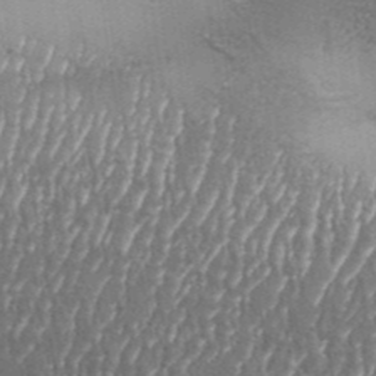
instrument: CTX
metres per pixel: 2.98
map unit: Aa
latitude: 33.5182
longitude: -135.4993
